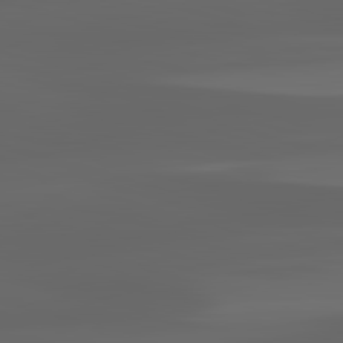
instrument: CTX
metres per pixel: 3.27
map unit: lApd
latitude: 83.1025
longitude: -133.3482
